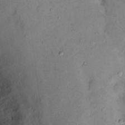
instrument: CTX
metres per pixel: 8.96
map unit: Nhu
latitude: 13.3293
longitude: -29.6316
